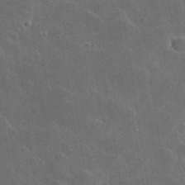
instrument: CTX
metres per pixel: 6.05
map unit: lHvf
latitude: 35.9717
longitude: -91.9717
